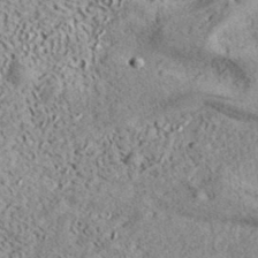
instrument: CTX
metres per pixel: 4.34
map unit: eHh
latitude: 37.4805
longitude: -80.0255
